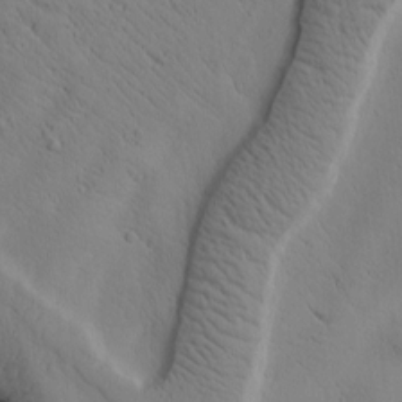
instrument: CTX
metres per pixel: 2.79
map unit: Htu
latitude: 1.4048
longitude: 175.1620
